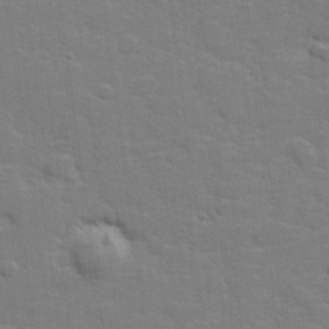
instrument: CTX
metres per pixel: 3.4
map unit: lHvf
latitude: 25.2725
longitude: 142.1605
